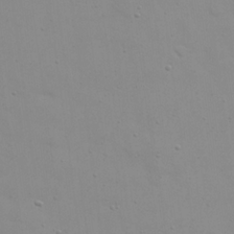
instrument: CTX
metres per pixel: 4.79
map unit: eHh
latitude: 21.8773
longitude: -65.2159
